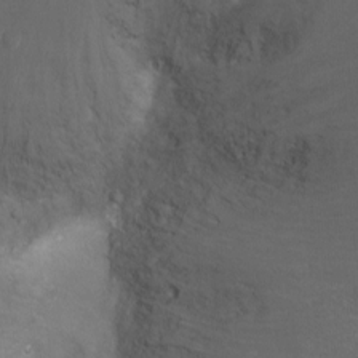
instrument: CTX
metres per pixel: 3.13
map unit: Ht
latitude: -7.1053
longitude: -34.2900
